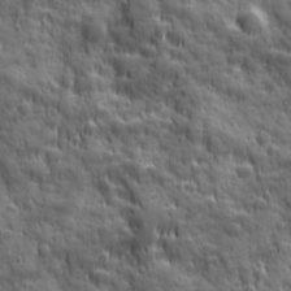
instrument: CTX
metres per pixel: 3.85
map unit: Ave
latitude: 19.2348
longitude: -132.5546
